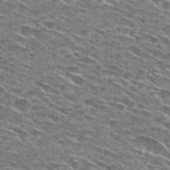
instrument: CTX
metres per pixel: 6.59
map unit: Hto
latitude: 28.6679
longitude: -46.4601
